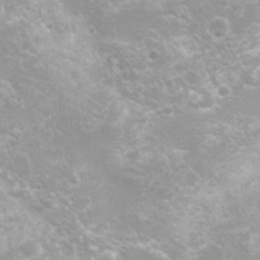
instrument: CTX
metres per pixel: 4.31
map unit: Nhu
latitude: 7.4804
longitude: -20.9514
